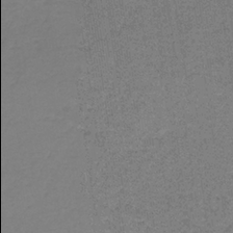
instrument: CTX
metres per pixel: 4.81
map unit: HNb
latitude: -35.9556
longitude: 54.0094
